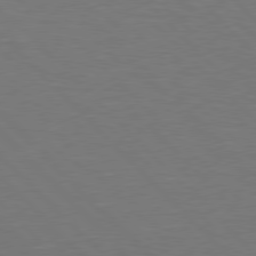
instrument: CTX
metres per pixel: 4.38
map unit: Hpe
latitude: 77.8961
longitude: -163.7072
